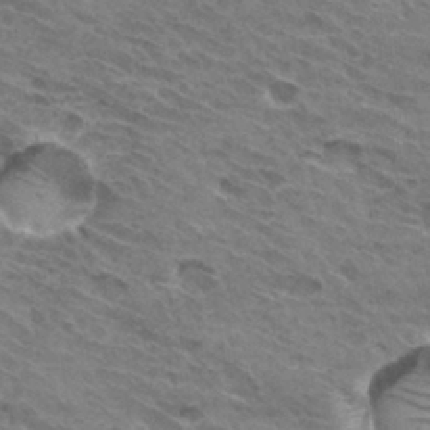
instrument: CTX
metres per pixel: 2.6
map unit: Hto
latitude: 31.8584
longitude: -45.4615
